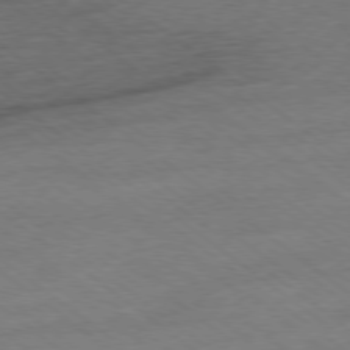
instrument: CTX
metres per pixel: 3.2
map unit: Hpe
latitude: -78.7274
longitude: -14.7436
